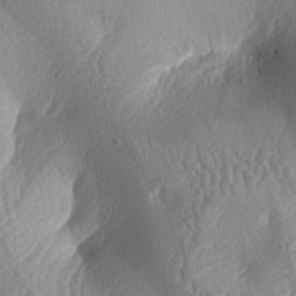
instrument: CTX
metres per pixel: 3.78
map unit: lAa
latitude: -5.6910
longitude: -128.5357
